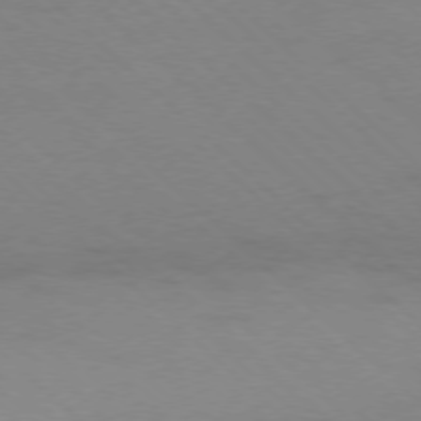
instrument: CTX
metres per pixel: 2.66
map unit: Ap
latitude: -77.6533
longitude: -68.4979
